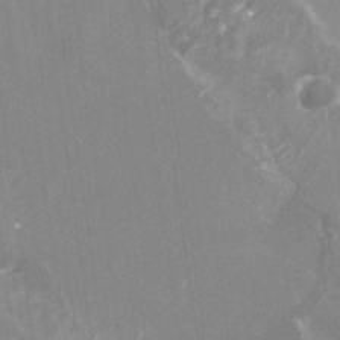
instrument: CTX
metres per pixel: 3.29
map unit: Nhu
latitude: -29.1053
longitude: -76.3656
